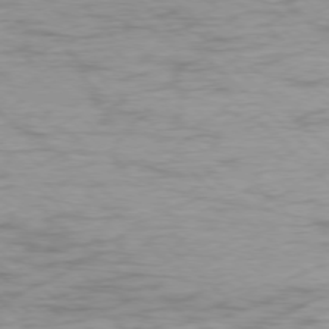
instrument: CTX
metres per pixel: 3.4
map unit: Ap
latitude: -77.3510
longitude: -93.7827
